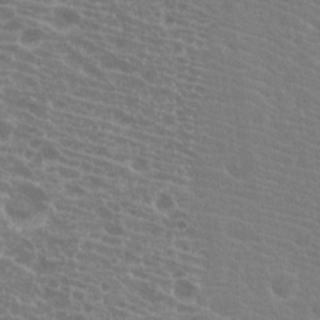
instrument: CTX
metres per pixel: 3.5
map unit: Hto
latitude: 20.0822
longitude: -40.1199
